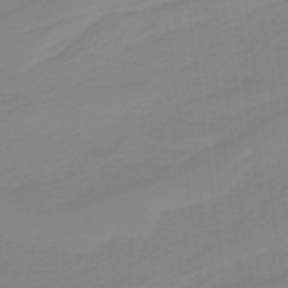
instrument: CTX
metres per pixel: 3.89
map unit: HNb
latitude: -37.0297
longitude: 55.4643
